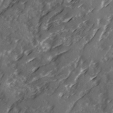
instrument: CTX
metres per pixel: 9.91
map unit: Ave
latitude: 20.7813
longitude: -131.4427
